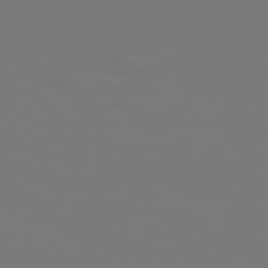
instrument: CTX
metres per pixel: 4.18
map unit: Hpe
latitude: 76.0444
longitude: -140.3278
